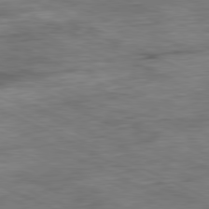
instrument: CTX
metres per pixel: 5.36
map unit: Ap
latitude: -81.0298
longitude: -91.7261
